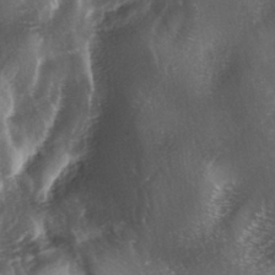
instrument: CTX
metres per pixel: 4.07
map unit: lAa
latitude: -4.5762
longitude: -126.7624
